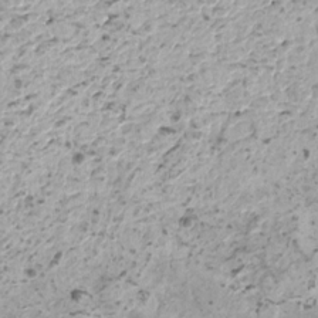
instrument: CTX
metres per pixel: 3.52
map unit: HNhu
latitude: -0.3496
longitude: 3.3887
